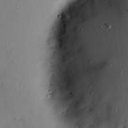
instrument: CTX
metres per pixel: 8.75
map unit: Hve
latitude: 13.9717
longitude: -90.8380
